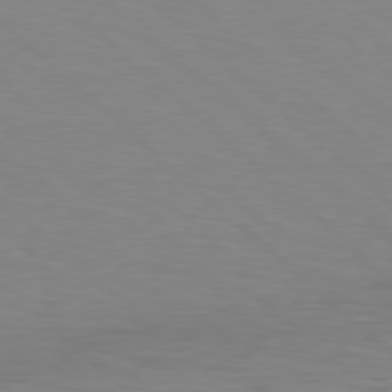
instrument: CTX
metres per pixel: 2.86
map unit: Hpe
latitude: 77.9528
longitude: -125.8583
